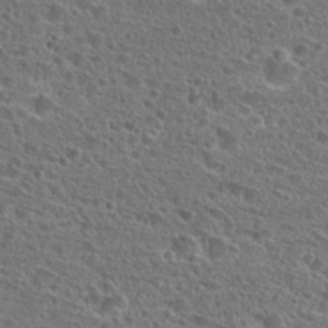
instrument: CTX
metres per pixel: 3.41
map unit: Hto
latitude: 25.6693
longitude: -45.9528
